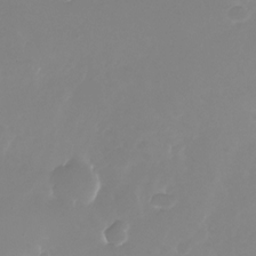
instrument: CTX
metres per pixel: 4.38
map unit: Nhu
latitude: -25.9367
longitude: -72.5168
